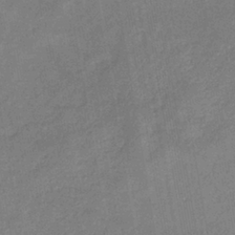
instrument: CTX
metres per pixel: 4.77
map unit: eHb
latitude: -34.2739
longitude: 74.4251
